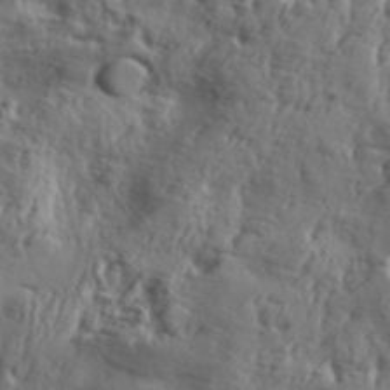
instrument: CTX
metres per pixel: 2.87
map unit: Aa
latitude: 31.0459
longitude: -136.0255
